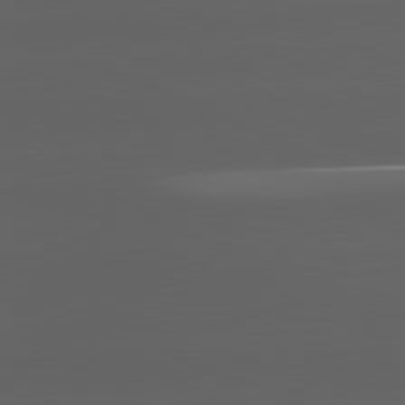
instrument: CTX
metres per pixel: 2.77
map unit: lApd
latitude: 81.3859
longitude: -146.5357
